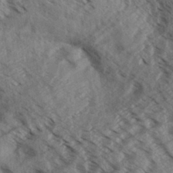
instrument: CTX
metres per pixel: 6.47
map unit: Aa
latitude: 32.7246
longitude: -138.6868
